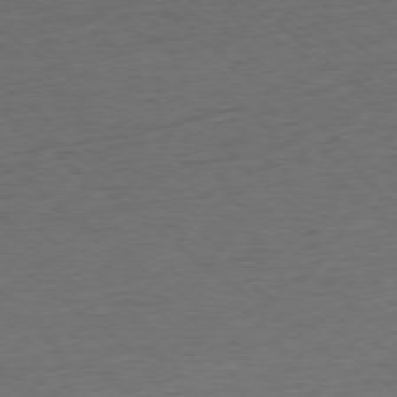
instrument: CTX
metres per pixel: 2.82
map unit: Ap
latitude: -78.1794
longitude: -92.2144
